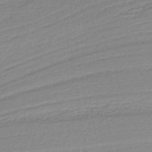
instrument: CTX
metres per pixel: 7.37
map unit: HNb
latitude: -35.7855
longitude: 59.4832
